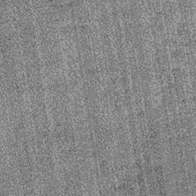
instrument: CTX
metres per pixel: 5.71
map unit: lHb
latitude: -39.5210
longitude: 67.5966
